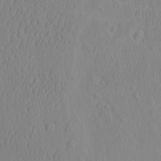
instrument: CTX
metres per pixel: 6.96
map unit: eHh
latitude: -2.9163
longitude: 19.2187
